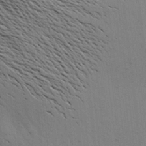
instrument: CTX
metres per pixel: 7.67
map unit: Aa
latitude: 26.5357
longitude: -143.1403
